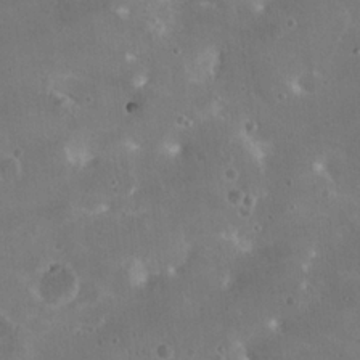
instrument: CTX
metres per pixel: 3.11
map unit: Nhu
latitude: 17.3293
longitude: -30.7813
